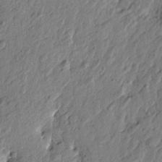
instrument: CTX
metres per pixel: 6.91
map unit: Htu
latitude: -3.1809
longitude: -179.9528
